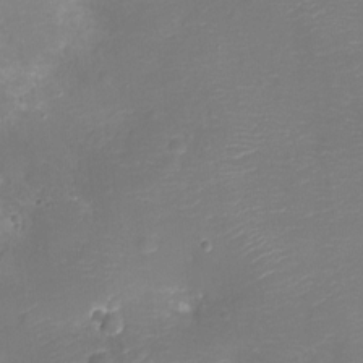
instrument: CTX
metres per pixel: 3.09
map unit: Ht
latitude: -11.3321
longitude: -23.0836
